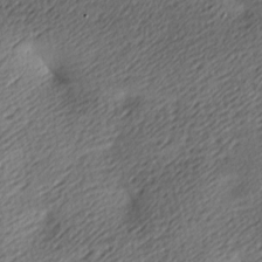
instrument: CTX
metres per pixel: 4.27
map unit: lAa
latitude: -9.5588
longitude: -126.2901
